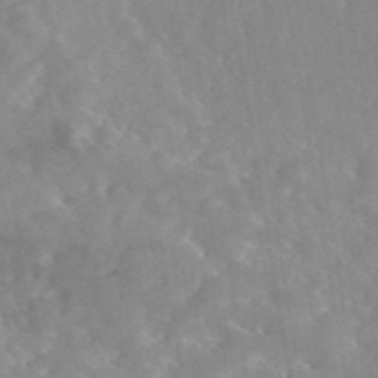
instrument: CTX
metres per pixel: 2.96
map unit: eAb
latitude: 45.5749
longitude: 126.5384
